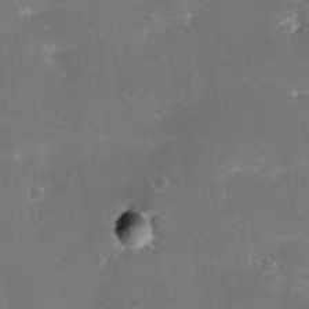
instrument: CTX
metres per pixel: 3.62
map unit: eHh
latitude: -11.5210
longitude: -62.0822
